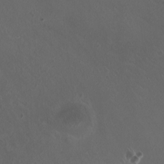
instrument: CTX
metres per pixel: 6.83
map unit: HNhu
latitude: 2.4979
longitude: -3.1214
